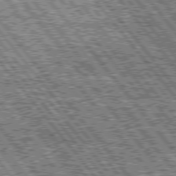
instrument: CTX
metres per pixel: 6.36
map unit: lApd
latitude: 76.0444
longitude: -75.8205
